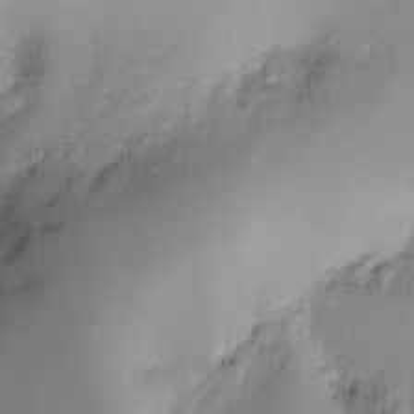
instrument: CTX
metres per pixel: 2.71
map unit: Ht
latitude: -16.5007
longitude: -48.5357
